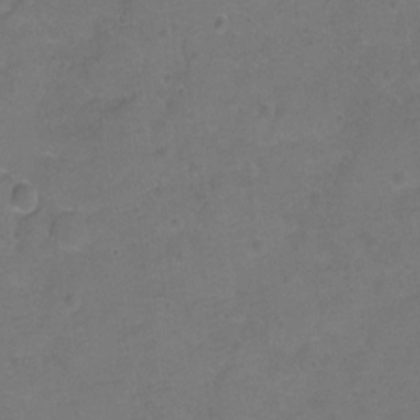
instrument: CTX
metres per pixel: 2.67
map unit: Hto
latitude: 3.1970
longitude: -33.0081
